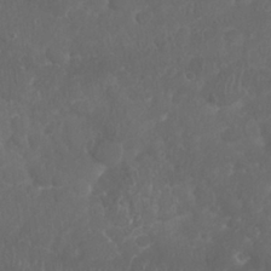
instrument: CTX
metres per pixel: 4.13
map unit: Nhu
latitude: 27.2537
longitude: -63.8206
